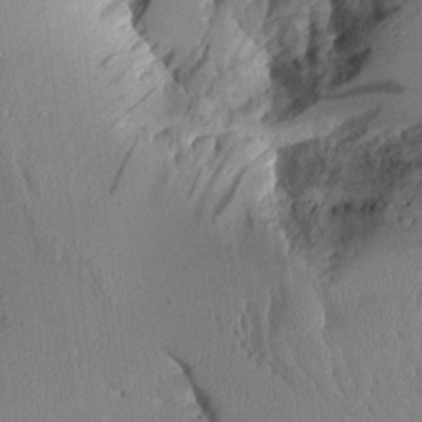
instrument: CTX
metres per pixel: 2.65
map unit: Aa
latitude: 11.1592
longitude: -127.5560
